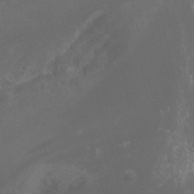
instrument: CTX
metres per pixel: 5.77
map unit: Nhu
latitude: -7.7477
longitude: -72.7436
